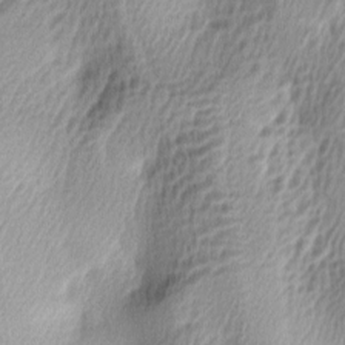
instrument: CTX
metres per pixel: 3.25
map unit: lAa
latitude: -5.1242
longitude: -122.5546
